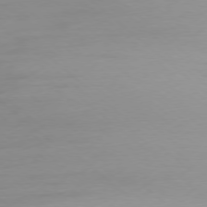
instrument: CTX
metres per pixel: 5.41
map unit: Ap
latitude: -78.2739
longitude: -67.2537
